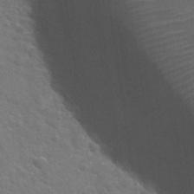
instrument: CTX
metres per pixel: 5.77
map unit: Nhu
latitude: 30.5735
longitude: -49.1214
